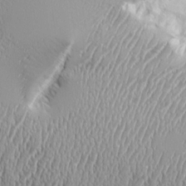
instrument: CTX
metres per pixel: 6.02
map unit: Aa
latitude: 9.5560
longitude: -129.3104
